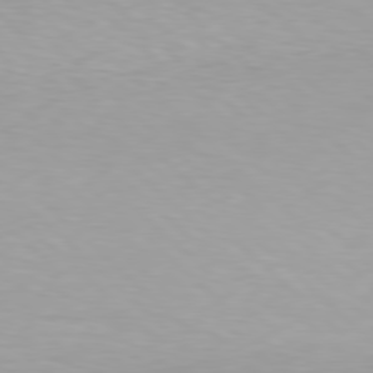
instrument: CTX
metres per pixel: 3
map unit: Hpe
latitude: 78.3656
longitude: -171.0269
